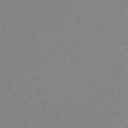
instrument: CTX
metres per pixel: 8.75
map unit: HNb
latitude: -45.8989
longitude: -35.7071
